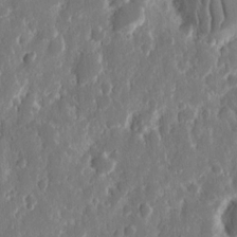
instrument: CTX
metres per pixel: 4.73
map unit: eHh
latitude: 12.5546
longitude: -72.3468
